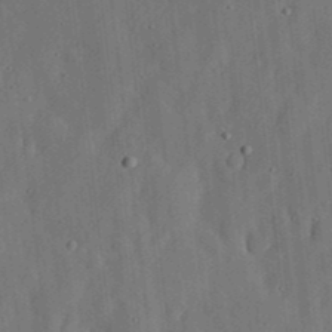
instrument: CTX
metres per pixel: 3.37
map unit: lHvf
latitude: 18.9702
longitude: -112.9703
